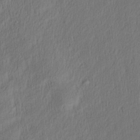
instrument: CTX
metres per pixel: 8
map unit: Aa
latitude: 27.8395
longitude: -137.7261
